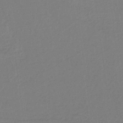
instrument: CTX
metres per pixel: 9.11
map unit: HNb
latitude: -37.0675
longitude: 58.2739
